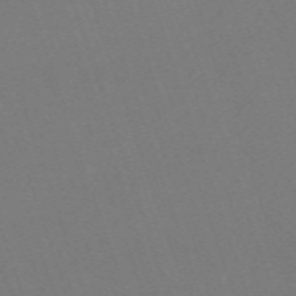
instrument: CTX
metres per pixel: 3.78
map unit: eHh
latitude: -63.4076
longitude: 50.7085
